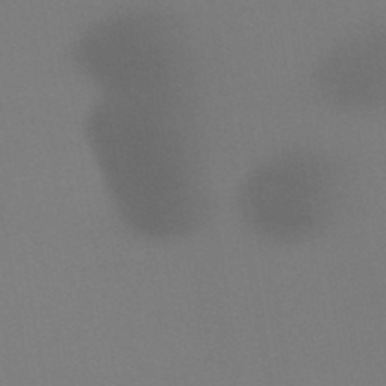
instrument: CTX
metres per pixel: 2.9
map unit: lHb
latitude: -49.3132
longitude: 67.8422
